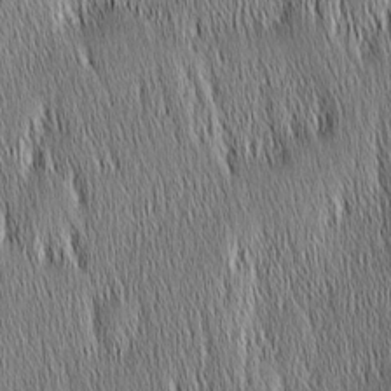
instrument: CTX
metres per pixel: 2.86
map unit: Nhu
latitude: -4.5007
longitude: -151.6316
